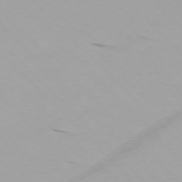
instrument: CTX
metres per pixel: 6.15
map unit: Ap
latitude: -75.4266
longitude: -68.8947
